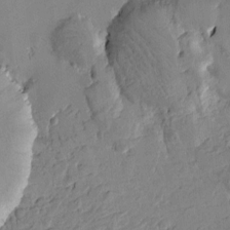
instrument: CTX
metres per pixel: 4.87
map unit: Htu
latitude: -3.3509
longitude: -176.0822
